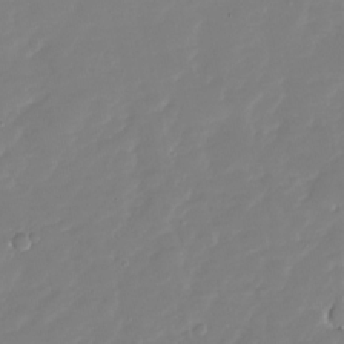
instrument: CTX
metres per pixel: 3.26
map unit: Nhu
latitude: -27.5210
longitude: -61.4237
